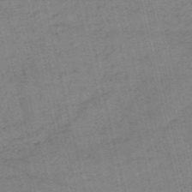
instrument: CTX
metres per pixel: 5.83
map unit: HNb
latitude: -53.5588
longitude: -40.8757
